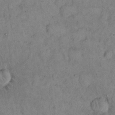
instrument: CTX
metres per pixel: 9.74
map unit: eHh
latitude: 16.7246
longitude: -62.3468
